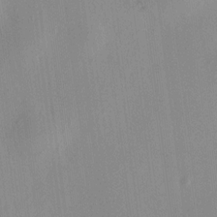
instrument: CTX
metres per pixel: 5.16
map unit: HNhu
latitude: 8.2523
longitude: 13.5777
